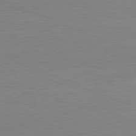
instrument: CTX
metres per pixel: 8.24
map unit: Hpe
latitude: -81.6155
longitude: 9.5210
